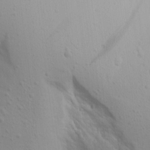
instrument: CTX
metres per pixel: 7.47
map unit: Aa
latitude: 15.1970
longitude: -143.3671
